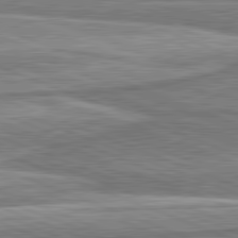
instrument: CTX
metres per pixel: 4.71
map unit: lApd
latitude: 82.0633
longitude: 167.8989
